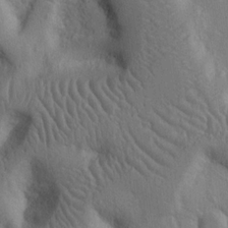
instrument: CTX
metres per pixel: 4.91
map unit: Nhu
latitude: 14.3846
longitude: -78.8569
